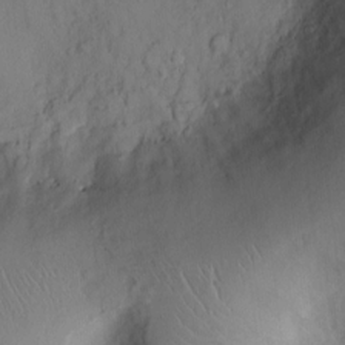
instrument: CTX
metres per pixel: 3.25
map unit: Ht
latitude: 0.8758
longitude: -14.2334
